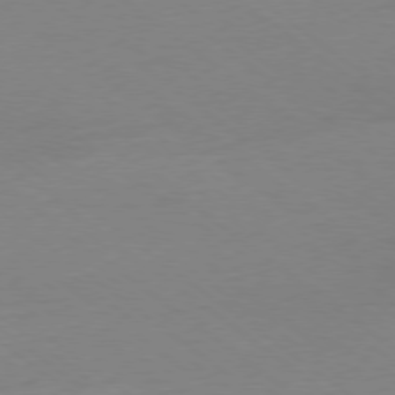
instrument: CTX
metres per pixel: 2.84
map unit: Ap
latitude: -78.5195
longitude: -95.4238
